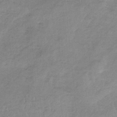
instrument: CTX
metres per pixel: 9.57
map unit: HNb
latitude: -33.3510
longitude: 58.7274
